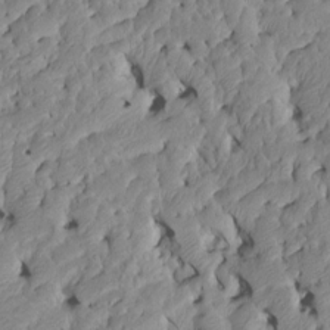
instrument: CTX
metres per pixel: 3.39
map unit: Htu
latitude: -8.2361
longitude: 145.5588
